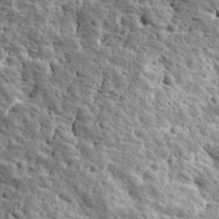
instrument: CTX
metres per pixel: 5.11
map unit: Ave
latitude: 16.9703
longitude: -134.8380
